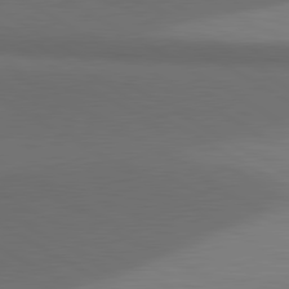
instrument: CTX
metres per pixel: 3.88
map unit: lApd
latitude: 80.9325
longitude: 160.0283
